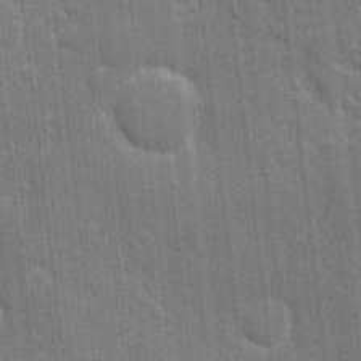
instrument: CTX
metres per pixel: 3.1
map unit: eHh
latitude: 6.2334
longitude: -74.4979
